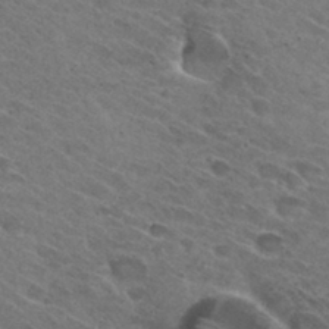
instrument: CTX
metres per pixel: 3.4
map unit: Hto
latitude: 31.2348
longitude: -45.9150
